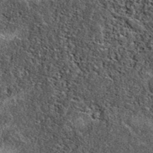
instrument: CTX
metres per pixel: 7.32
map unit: eAb
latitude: 38.4223
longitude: 107.1431
